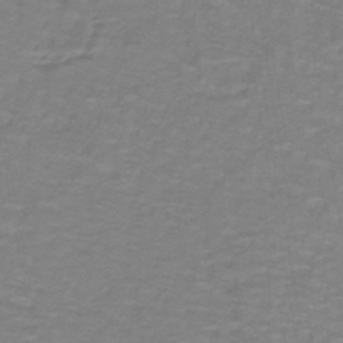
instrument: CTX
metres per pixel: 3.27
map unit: lHb
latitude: -42.0849
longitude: 56.6329
